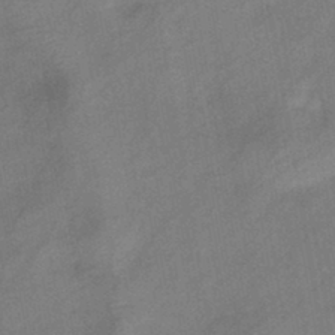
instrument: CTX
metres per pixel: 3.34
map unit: eHb
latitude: -42.7085
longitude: 84.1227
